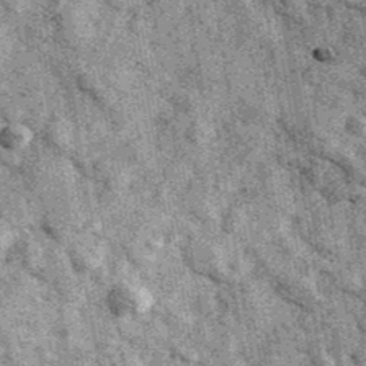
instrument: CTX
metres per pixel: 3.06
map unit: Ave
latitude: 40.3656
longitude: -107.3860
